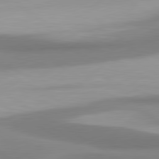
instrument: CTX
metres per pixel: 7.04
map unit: lApd
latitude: 80.7057
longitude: 175.1809
